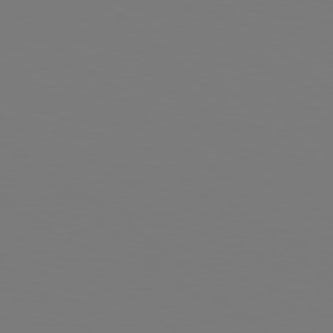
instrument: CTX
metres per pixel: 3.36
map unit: Hpe
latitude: 78.5357
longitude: -162.8947
